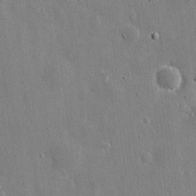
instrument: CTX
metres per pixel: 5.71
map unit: eHh
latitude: 9.6883
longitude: -69.5371
